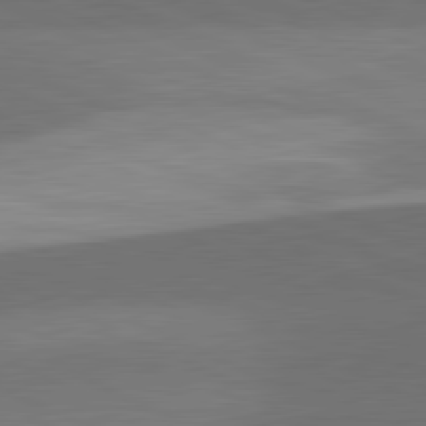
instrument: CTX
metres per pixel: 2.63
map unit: lApd
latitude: 81.6694
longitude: 139.1809
